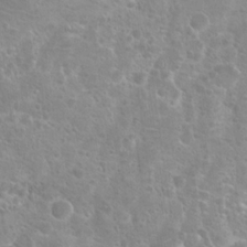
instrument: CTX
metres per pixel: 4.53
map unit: Hto
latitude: 20.5924
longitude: -40.9135
